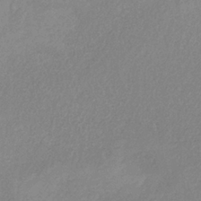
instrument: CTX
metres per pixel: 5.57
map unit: HNb
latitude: -33.3510
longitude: 55.4832
